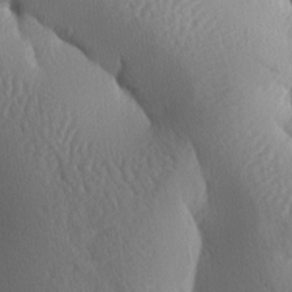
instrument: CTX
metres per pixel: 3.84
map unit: lAa
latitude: -8.0472
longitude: -128.7435
